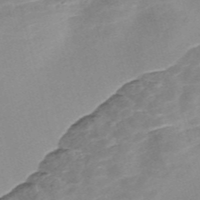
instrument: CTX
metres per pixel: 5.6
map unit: Nve
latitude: -56.7841
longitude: 59.0864
